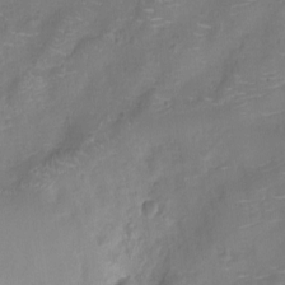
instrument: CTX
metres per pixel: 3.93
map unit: Ht
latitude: -11.2565
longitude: -24.3845
